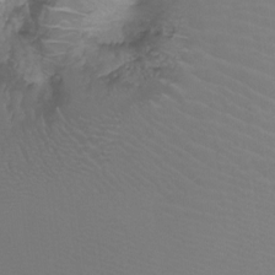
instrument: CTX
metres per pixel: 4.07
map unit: Ht
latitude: -7.5210
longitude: -20.2145
